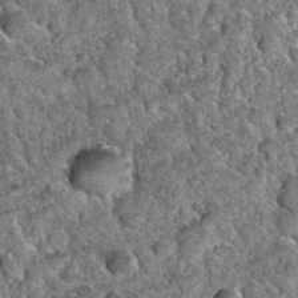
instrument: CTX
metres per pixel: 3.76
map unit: Hto
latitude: 34.9135
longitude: -52.1200
